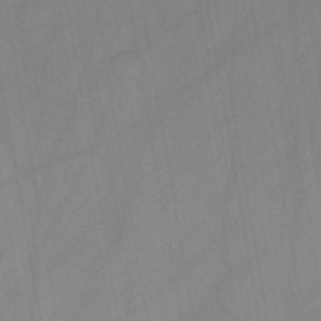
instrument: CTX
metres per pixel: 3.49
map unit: HNb
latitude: -45.3510
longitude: -39.4426
